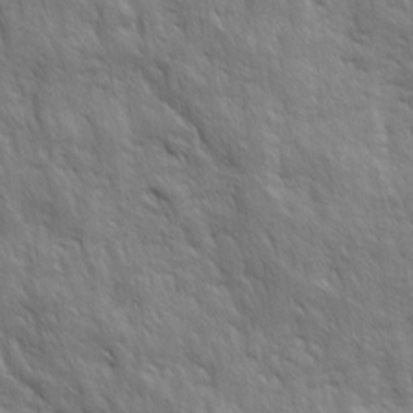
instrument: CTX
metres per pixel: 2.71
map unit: Ave
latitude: 15.9151
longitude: -132.1767
